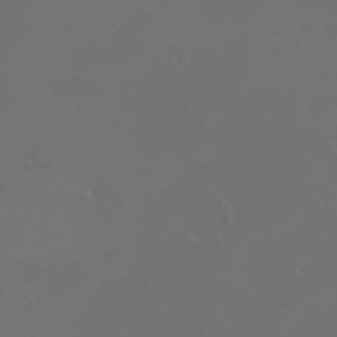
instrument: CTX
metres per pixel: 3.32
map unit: eHh
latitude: -2.4062
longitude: 19.9178
